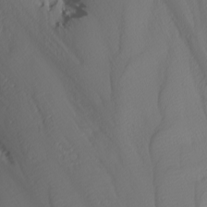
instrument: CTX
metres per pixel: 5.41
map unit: Nhu
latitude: -6.4251
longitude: -89.3671
